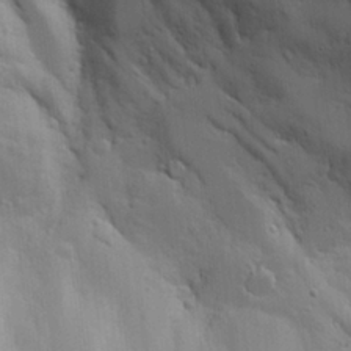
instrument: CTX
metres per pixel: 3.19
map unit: Aa
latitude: 19.2726
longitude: -126.3467
